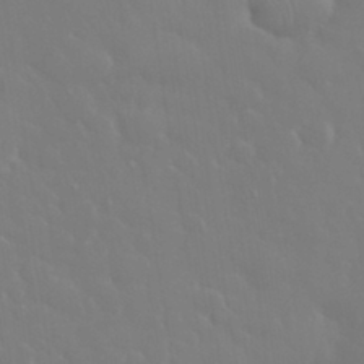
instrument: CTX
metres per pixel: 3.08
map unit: eHh
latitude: 33.1214
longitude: -60.7813
